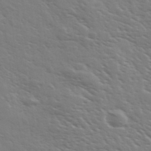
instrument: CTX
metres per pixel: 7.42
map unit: Ave
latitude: 37.4049
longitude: -109.3859
